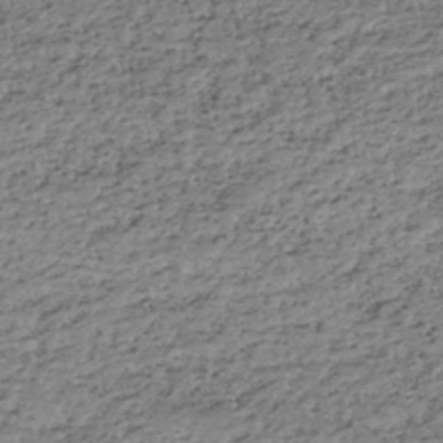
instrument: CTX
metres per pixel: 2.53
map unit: HNhu
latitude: -46.8975
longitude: 30.8597
